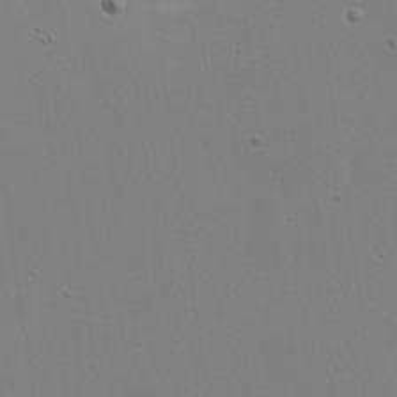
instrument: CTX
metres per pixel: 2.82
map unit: eHh
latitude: 19.2159
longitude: -71.8205
